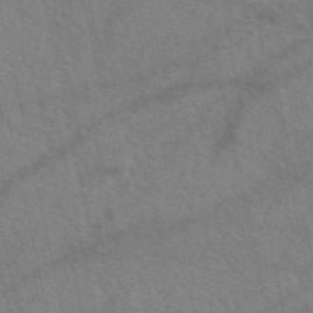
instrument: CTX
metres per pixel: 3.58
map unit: eAb
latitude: 50.9324
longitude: 115.8422
